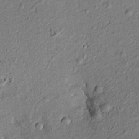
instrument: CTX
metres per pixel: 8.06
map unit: Htu
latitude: -7.8044
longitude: 177.5210
